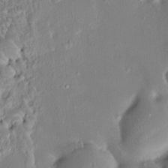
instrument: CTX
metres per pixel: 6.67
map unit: HNhu
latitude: 4.4223
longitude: 7.0297
